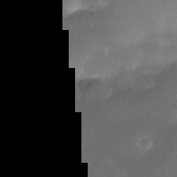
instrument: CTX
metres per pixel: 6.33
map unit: Nhe
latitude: -34.7085
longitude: -145.7827
